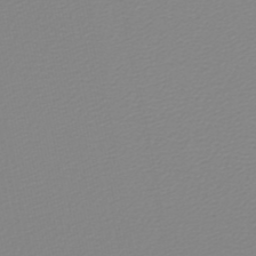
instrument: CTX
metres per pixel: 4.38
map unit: lHb
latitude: -46.4440
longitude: 72.4818
